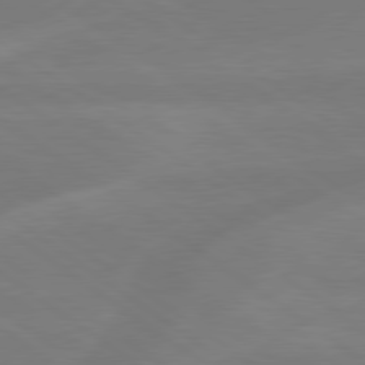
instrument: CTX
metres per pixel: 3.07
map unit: lApd
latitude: 79.3293
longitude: -142.2712
